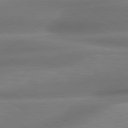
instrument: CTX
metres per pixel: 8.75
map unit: lApd
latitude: 79.3104
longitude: -134.4979
